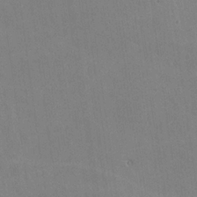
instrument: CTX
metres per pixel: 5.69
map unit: lHvf
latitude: -10.2740
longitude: -102.1389
